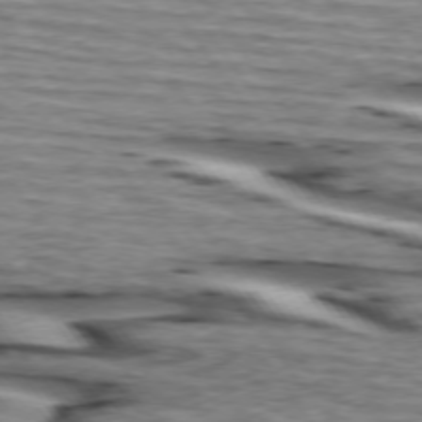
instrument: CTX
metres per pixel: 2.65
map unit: lApd
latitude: 74.4601
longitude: -72.0444
